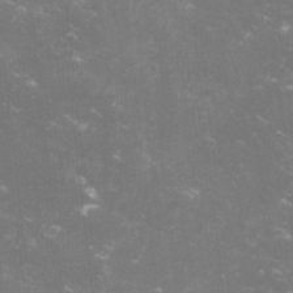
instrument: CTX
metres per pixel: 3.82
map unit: lHvf
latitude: -14.7841
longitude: -100.7813
